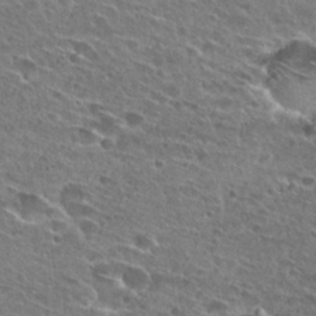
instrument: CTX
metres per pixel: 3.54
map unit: Hto
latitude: 26.7246
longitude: -43.8961
